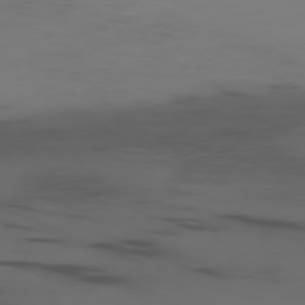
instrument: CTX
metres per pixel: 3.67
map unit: Ap
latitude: -77.0109
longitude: -66.3278
